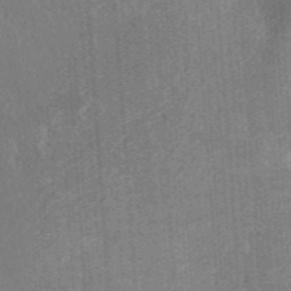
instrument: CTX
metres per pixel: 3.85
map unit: ANa
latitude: 36.1578
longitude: 14.7841
